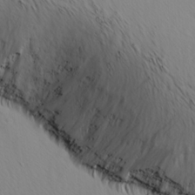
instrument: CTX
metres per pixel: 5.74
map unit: Ave
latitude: 8.3278
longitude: -105.3104
